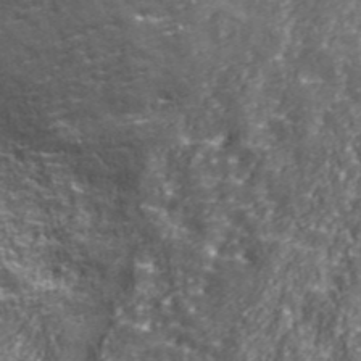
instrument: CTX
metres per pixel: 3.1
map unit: eHh
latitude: 43.0459
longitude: -91.9528
